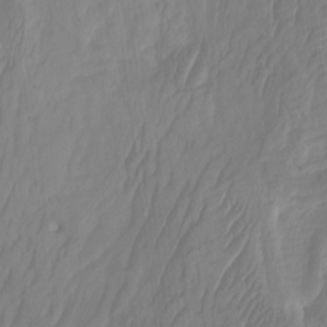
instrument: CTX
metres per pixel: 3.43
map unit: Htu
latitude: -3.9556
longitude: -73.9906
